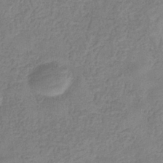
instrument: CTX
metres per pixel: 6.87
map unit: eHb
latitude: -32.6141
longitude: 75.1243
